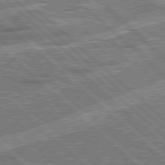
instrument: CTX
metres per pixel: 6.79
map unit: Hpe
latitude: 78.2523
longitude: -156.8946
